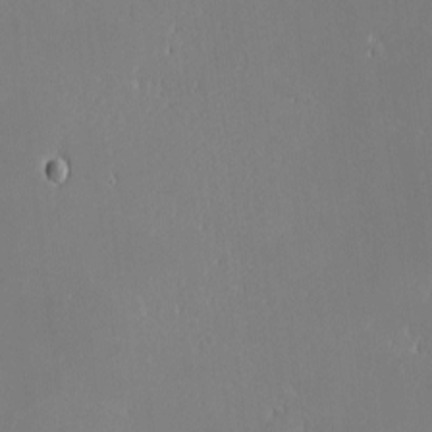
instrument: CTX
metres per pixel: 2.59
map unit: eHh
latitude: -2.8030
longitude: -83.9528
